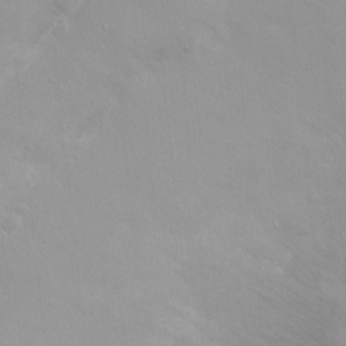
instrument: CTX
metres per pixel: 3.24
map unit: Nhu
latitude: -11.5966
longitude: -38.0822
